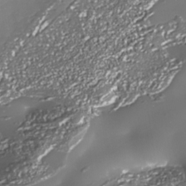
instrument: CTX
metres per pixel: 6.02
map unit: Nhe
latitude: -34.0094
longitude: -88.4034
